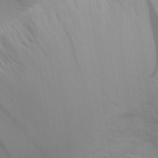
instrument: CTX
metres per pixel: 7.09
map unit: Aa
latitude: 28.9136
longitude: -144.4034
